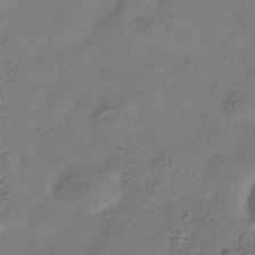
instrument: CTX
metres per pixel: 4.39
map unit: Hve
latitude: -35.4643
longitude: 88.4629
